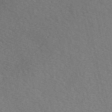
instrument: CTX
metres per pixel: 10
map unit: eAb
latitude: 51.1781
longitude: 109.2187
